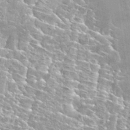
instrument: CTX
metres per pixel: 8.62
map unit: Hto
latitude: 28.1578
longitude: -40.4978
